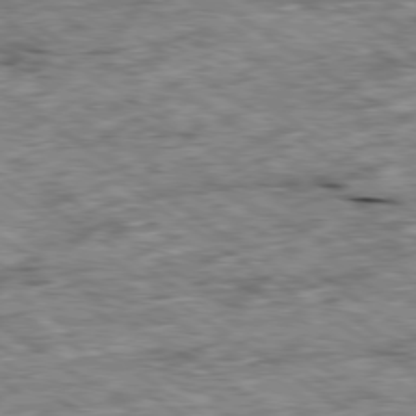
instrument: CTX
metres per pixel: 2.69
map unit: Ap
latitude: -79.8800
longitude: -87.7260
